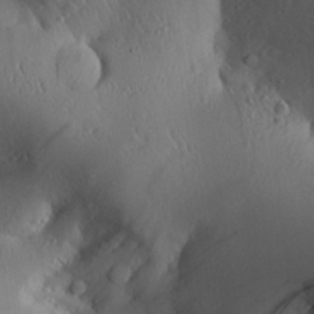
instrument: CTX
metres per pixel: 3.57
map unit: Aa
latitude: 25.5749
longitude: -136.8380
